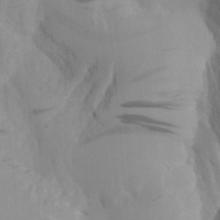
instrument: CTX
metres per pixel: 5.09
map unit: Aa
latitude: 27.8017
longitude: -131.8584
